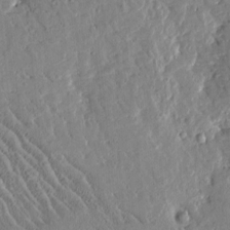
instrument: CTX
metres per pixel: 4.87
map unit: Htu
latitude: -1.5966
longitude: 175.1998
